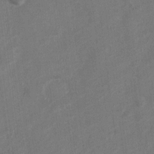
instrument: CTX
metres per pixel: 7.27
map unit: Nve
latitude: -19.8800
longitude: 108.3306
